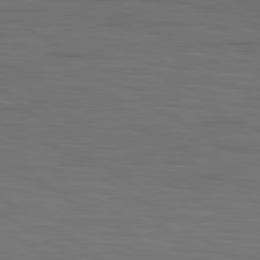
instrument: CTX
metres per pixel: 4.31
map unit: lApd
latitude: 79.9906
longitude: 161.0109
